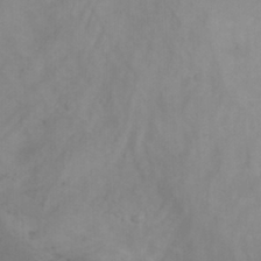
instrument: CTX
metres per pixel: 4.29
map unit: Aa
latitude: -3.5966
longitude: -72.1011
